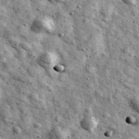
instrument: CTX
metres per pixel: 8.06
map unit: Ave
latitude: 40.3278
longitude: -106.9514
